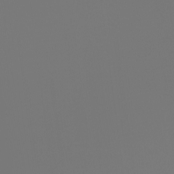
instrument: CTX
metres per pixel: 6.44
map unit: Ht
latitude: -3.9556
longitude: -62.1200
